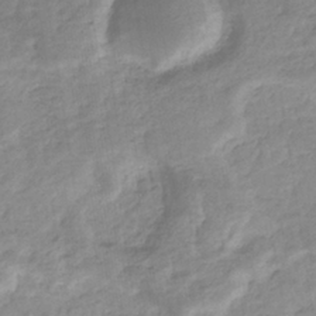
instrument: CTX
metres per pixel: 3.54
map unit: eHb
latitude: -35.9745
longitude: 77.1809
